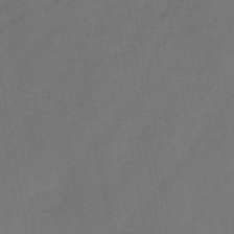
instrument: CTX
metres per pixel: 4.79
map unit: HNb
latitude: -44.0094
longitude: -39.8961
